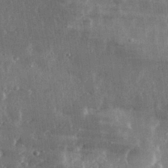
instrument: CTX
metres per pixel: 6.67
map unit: lHvf
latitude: 32.0444
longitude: -90.0633
